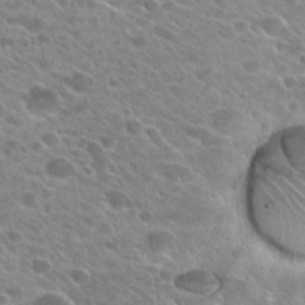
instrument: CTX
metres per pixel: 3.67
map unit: Hto
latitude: 25.4426
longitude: -42.0822
